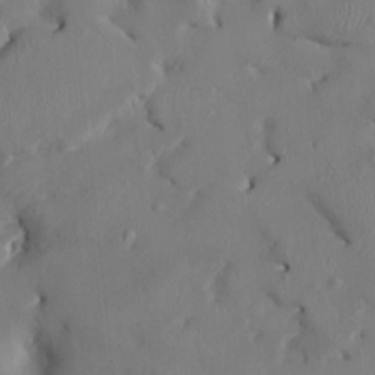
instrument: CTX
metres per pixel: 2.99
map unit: HNhu
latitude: 3.3859
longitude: -5.1025
